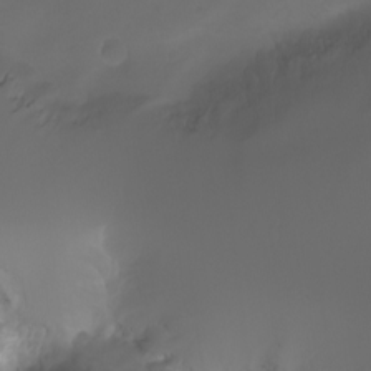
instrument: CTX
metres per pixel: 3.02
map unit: Htu
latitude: -6.6140
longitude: -67.4237
